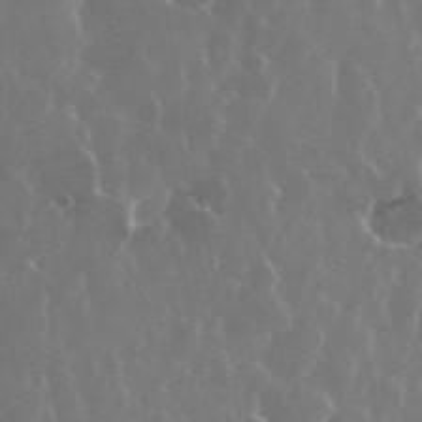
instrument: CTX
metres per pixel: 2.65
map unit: eHh
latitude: 35.2159
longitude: -59.1781
